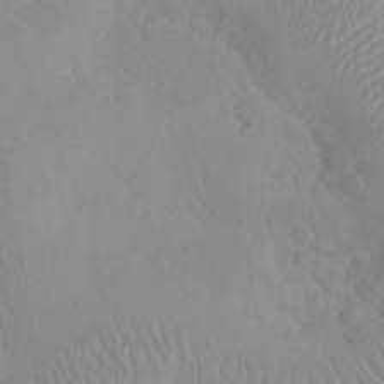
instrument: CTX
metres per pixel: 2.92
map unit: eHh
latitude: 24.8569
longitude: -66.4601
